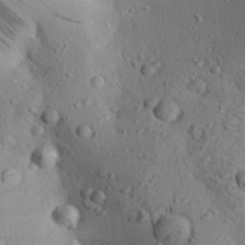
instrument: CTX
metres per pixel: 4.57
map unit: Aa
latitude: 28.5357
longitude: -131.8206
